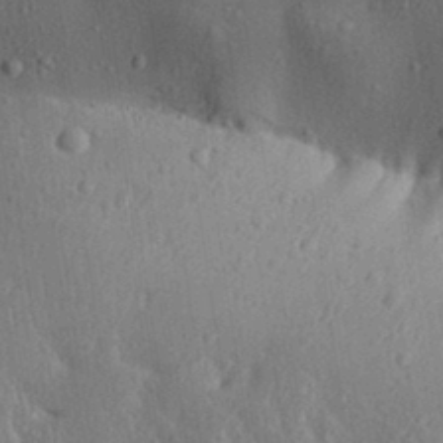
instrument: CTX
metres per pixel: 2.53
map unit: Aa
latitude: 31.5938
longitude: -144.3467
